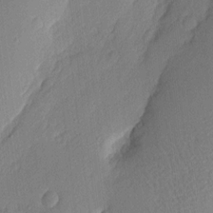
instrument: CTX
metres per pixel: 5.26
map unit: Nhu
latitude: 1.8205
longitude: -76.7435
